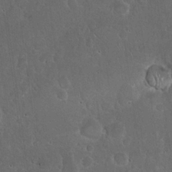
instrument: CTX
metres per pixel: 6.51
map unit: eHh
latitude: 22.1200
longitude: -58.6302
